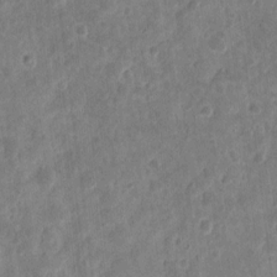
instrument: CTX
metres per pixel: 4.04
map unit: eHh
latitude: 9.6883
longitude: -73.4238
